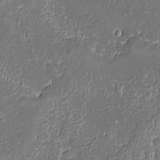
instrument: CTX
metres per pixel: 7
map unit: Ave
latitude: -8.7652
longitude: -116.1956
